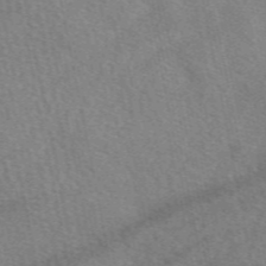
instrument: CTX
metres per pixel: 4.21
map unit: eAb
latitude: 50.4034
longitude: 116.4440
